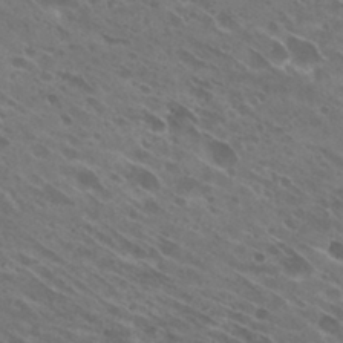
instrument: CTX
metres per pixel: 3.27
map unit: Hto
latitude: 29.0458
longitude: -44.1578
